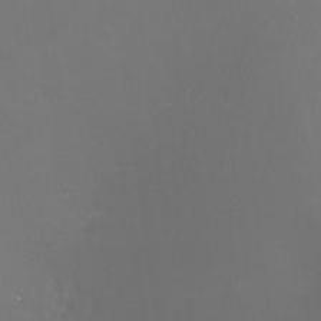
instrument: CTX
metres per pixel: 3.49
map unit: Nhu
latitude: -6.0283
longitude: -91.6316
